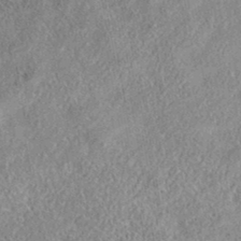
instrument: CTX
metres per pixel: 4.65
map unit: eAb
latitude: 35.9339
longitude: 106.9164
